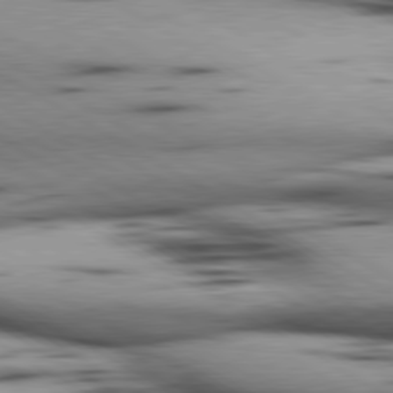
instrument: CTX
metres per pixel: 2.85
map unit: lApd
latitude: 80.3656
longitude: 158.1794
